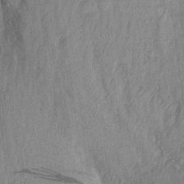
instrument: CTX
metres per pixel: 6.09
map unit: Aa
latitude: 17.2726
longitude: -146.3090
